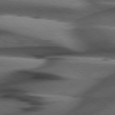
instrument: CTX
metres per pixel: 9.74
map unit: Hpe
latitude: 77.9717
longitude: -155.8583
